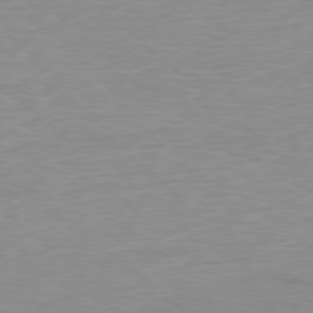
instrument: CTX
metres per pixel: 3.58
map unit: Ap
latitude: -78.1794
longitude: -87.6883
